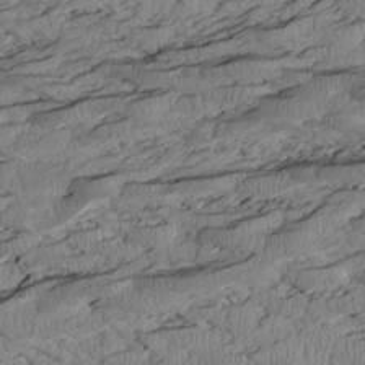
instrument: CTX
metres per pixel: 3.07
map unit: Htu
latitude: 2.7246
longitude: 149.5022
